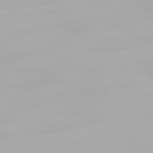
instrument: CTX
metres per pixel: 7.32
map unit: Ap
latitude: -78.8219
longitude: -96.0633
